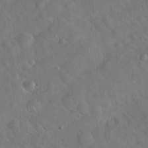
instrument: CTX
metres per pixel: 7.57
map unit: Hto
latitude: 19.8394
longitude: -53.6505
